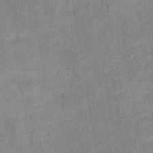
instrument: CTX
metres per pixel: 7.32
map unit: lHb
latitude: -36.7841
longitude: 74.1039
